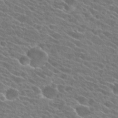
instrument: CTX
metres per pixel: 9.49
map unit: Hto
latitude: 25.2725
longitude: -41.5182
